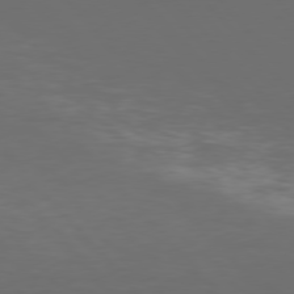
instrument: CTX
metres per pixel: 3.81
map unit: Hpe
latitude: 76.5545
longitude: -168.8002
